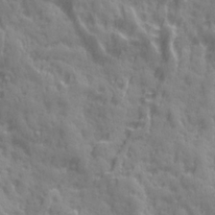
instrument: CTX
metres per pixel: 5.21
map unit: Ave
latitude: 19.5749
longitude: -132.1956
